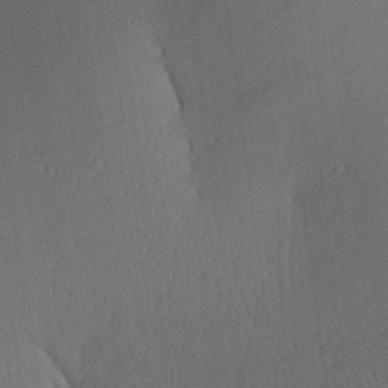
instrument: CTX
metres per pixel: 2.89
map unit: Aa
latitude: 25.3481
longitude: -136.2712
